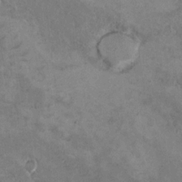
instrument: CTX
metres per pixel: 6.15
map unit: Hto
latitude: 9.9717
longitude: -36.1767
